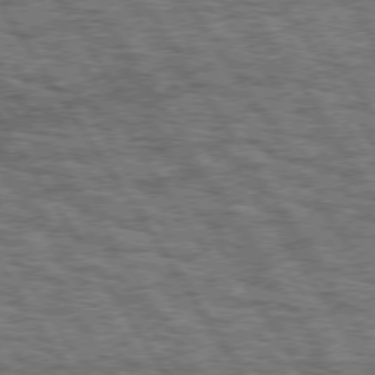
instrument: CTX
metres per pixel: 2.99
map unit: Hpe
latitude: 75.2348
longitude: -154.9325
